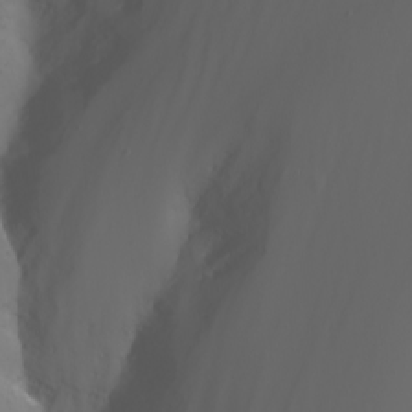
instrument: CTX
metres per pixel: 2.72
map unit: Nhu
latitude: -7.8422
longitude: -84.1578
